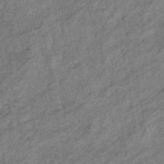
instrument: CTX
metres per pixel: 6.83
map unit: eHb
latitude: -40.4062
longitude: 82.1228
